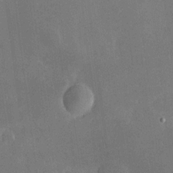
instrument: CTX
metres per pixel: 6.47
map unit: Hve
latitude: 17.7261
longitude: 150.4818
